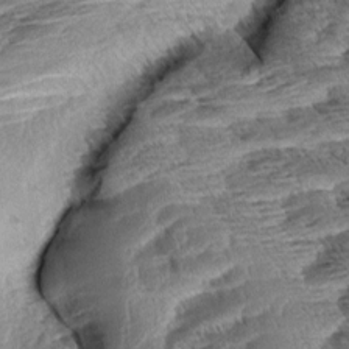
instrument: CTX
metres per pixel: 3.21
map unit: Aa
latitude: 8.4601
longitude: -133.3860
